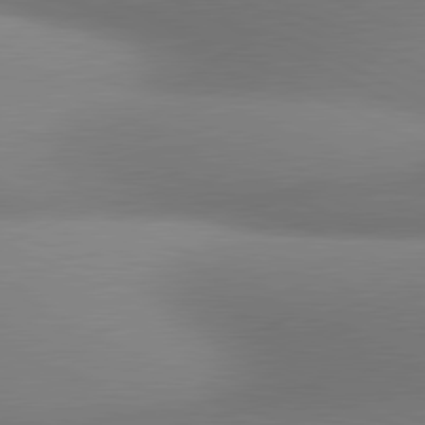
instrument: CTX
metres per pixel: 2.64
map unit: lApd
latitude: 80.8191
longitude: 131.4832
